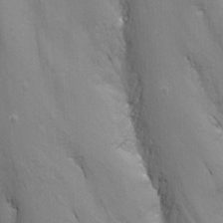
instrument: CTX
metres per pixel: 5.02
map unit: Nhu
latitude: -14.1039
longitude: -64.5546
